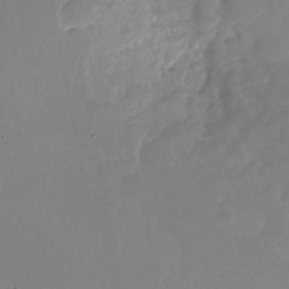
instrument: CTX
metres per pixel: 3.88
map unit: Nhu
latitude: -26.7085
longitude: -73.3482
